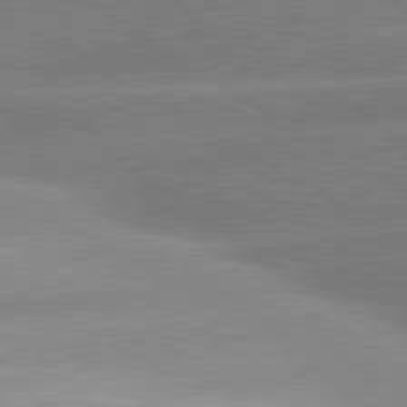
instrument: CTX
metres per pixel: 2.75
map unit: lApd
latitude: 80.5735
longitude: -154.8947
